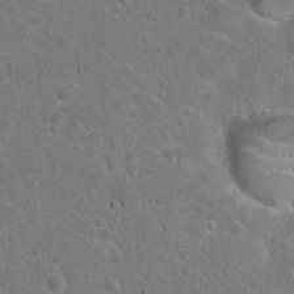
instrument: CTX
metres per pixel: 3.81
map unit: Hto
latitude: 23.5182
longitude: -46.7813
